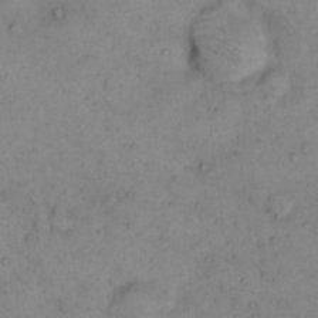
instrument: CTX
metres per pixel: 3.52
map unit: eHh
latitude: 10.1011
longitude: -61.9906
